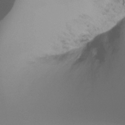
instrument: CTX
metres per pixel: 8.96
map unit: Ht
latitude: -16.1417
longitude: -45.0080
